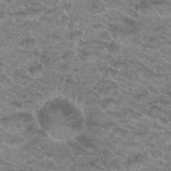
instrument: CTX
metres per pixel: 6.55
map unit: Hto
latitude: 19.7827
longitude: -37.0270
